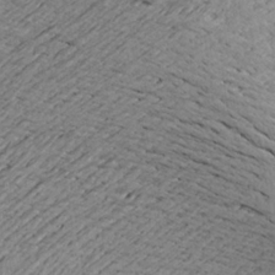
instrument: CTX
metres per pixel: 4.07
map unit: Aa
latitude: 21.0837
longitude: -149.3860
